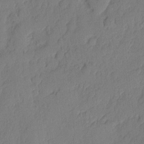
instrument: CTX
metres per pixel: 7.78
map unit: eHh
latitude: 5.7072
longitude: -75.8017
